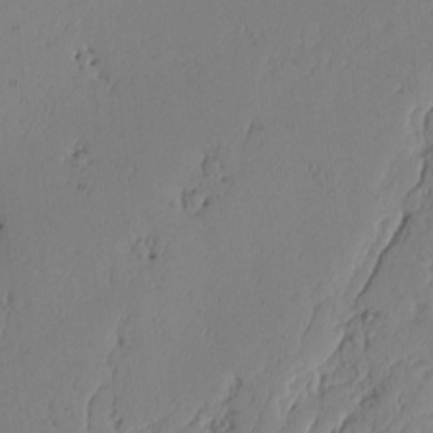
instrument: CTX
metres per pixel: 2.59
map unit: lAvf
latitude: -2.0661
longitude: -106.1956
